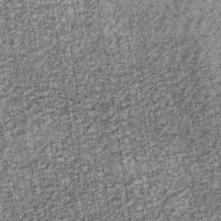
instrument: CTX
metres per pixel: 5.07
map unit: lHb
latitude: -36.0661
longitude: 67.3510
